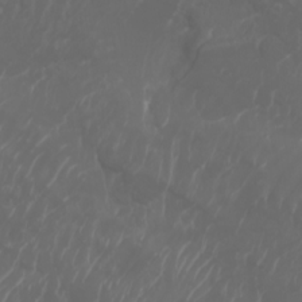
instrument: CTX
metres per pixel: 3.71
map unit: Nhu
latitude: -7.7666
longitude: -82.7246
